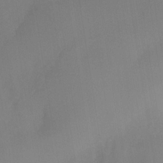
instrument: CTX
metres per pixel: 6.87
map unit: Nhe
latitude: -37.0864
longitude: -112.5357
